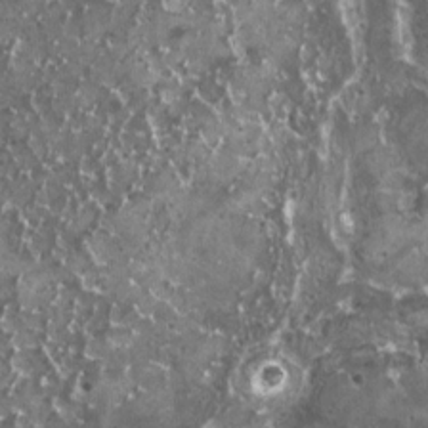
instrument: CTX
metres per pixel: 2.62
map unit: HNhu
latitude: 3.0080
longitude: 5.8422
